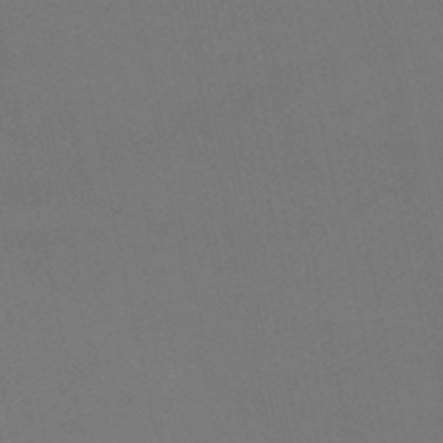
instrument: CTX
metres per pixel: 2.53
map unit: lHb
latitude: -46.8975
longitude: 58.7463
